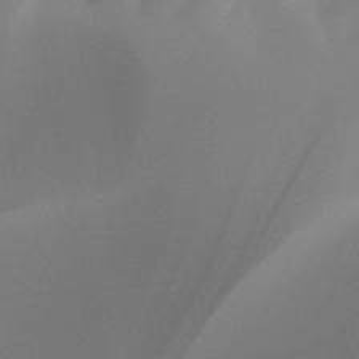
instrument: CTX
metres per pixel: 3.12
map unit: HNb
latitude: -44.5007
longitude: -44.9136
